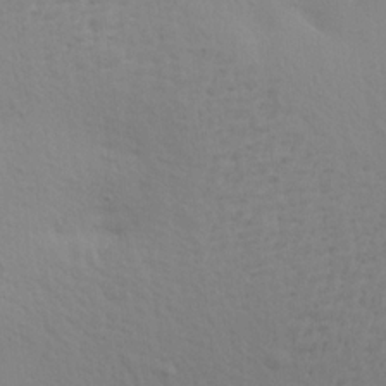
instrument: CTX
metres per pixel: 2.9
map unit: Aa
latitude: 19.4615
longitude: -145.2348
